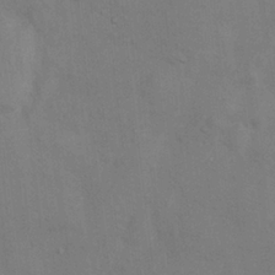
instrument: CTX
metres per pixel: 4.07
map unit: Nhu
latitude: 7.2915
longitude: -24.3278
